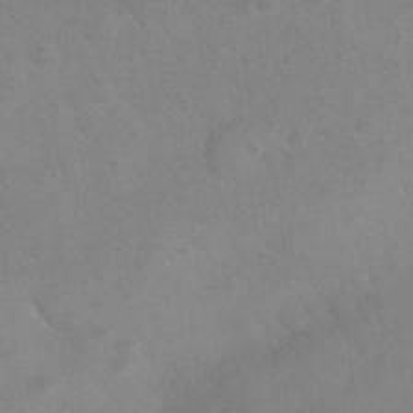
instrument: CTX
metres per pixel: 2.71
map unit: Nhu
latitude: 25.9906
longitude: -57.5938
